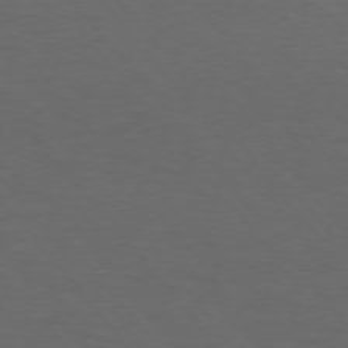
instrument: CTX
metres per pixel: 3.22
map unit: Hpe
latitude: 74.9514
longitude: -131.9340
